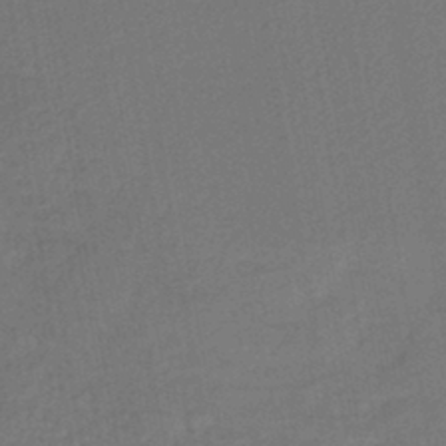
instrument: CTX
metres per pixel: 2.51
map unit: lHb
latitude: -43.1431
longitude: 68.3306
